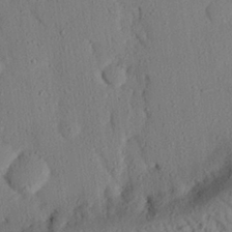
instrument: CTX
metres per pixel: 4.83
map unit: eHh
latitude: 25.5371
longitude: -79.9906
